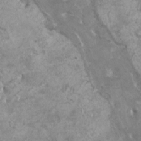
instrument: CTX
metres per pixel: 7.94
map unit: HNhu
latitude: 2.1011
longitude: -2.2900
